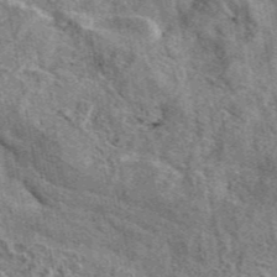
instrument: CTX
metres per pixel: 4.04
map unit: eAb
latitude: 45.1781
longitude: 110.8785
